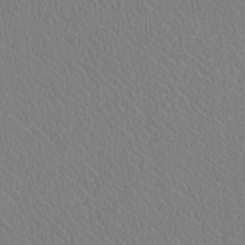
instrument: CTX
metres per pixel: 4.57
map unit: HNhu
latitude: -0.8597
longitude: -1.1970
